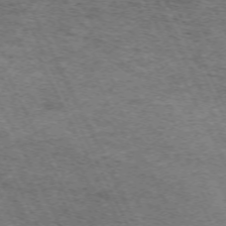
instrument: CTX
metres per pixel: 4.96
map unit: Hpe
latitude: -70.9731
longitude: 11.4077
